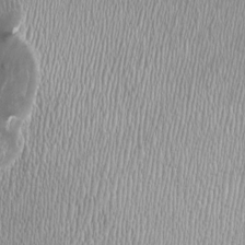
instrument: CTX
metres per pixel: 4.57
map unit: HNhu
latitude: -1.5399
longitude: -0.3467
